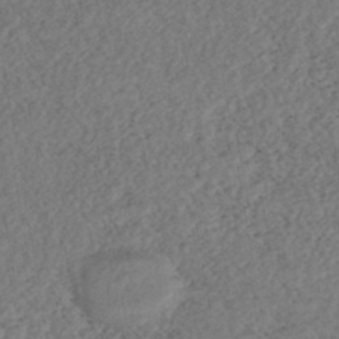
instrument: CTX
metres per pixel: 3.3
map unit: ANa
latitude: -43.5966
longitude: 108.4062
